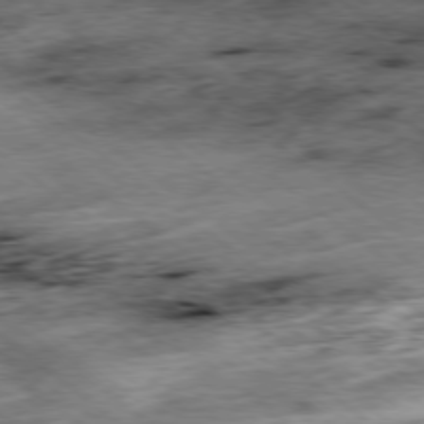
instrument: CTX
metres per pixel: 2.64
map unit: Ap
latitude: -78.8597
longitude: -48.2711
